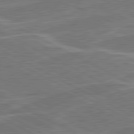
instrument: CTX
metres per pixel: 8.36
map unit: lApd
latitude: 81.2537
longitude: 122.1228
